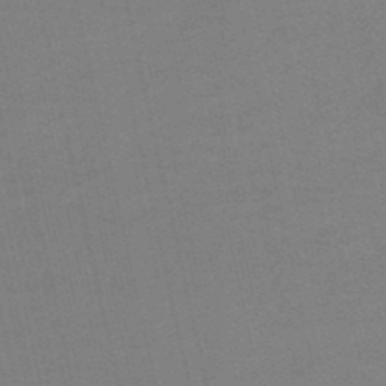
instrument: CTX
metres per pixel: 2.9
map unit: eHb
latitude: -50.0661
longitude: 73.4454
